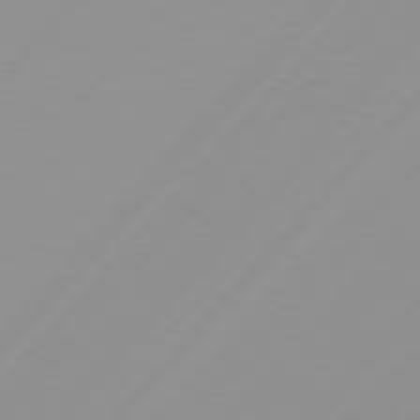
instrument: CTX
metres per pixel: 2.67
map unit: Hpe
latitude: 77.3481
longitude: -139.9528
